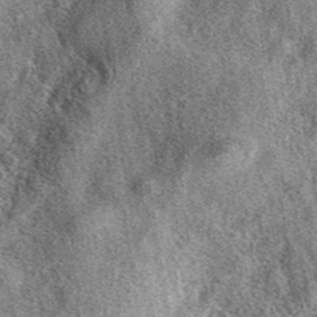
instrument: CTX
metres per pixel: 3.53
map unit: eAb
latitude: 39.9150
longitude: 107.8611
